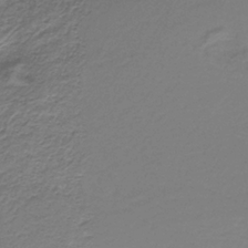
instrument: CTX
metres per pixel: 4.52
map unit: HNb
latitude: -37.7288
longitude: 54.0283
